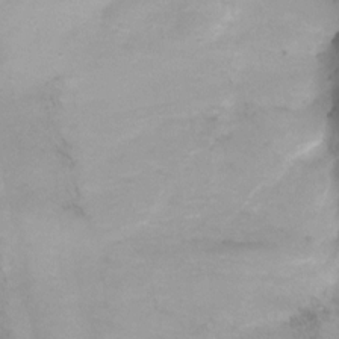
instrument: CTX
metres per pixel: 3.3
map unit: Ht
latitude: 2.1955
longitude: -35.2914
